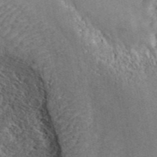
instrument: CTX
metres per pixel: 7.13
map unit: ANa
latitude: 45.5371
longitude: 45.2565
